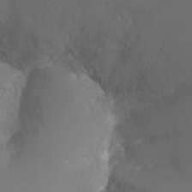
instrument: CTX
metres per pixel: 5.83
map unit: Ht
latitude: -3.0486
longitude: -28.9136
